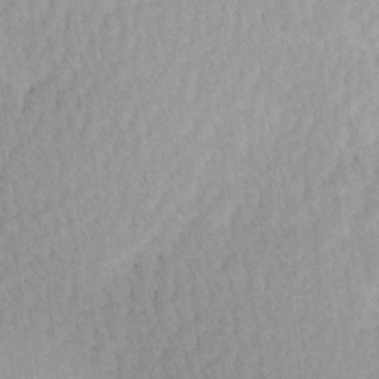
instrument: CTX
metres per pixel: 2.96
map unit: Ave
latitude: 11.3293
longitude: -107.3293
